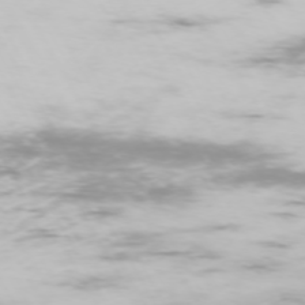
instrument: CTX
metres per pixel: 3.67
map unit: Hpe
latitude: -73.5966
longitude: 3.8233
